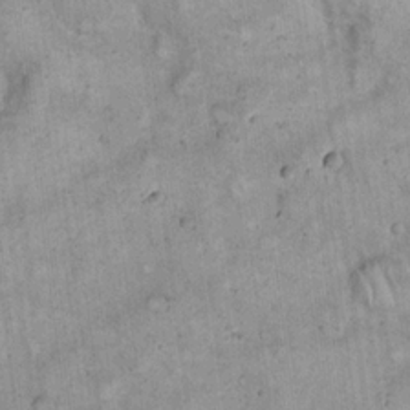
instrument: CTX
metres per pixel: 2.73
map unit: eHh
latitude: 20.2712
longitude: -60.7624
